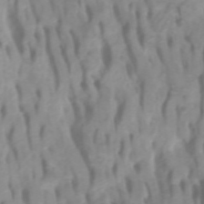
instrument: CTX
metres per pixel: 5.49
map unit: Htu
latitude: -5.1998
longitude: 137.4076
